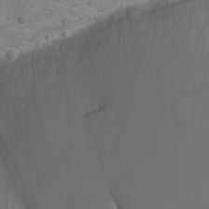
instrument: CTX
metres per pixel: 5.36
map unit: Ht
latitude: -1.7478
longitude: -27.1781
